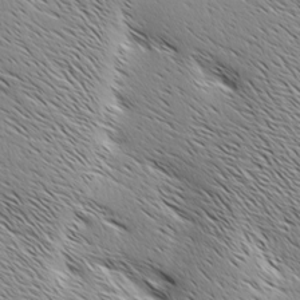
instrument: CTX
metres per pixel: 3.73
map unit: Ave
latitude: 1.1781
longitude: -115.1781
